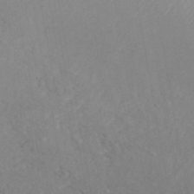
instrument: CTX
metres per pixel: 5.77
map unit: HNhu
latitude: -46.3495
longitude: 97.1053
